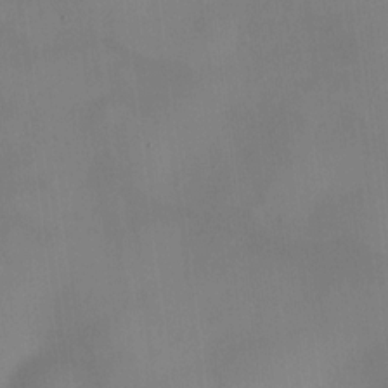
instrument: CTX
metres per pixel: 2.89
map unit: HNhu
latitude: 9.4049
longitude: 9.6344
